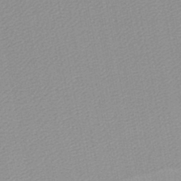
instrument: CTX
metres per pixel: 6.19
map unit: lHb
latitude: -46.0661
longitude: 69.5399
